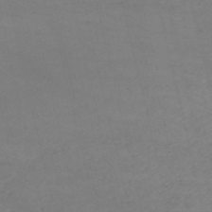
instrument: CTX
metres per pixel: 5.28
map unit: HNb
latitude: -54.2173
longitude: -37.4049
